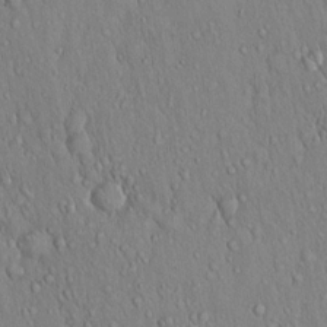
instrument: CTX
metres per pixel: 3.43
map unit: Hto
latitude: 17.1214
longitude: -58.4790
